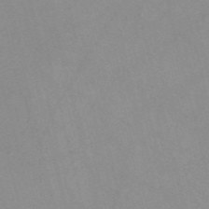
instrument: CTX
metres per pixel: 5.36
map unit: Nve
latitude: -57.4643
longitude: 59.1998
